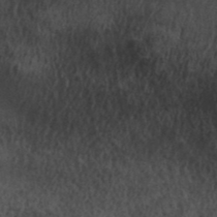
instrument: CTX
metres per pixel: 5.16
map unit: ANa
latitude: 42.0822
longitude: 54.4251
